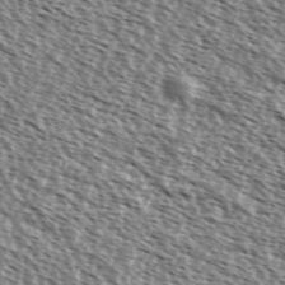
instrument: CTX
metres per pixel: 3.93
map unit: Ave
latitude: 37.5371
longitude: -112.1767
